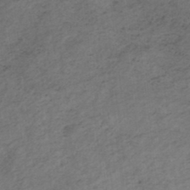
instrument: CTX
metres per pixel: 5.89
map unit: eHh
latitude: -43.2375
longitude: -32.8380
